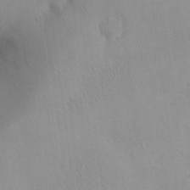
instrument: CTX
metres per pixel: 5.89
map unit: eHh
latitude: 26.1767
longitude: -65.7072
